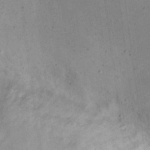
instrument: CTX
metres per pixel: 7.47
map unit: eHh
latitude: 21.7639
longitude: -66.5923
